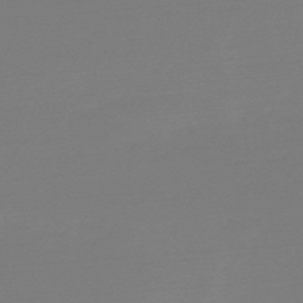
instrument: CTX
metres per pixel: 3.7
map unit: HNb
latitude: -50.6518
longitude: -43.7261
